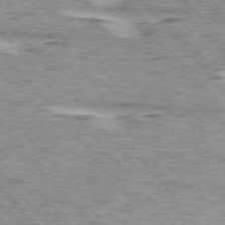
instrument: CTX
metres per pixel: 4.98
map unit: lApd
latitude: 75.4238
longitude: -77.6505
